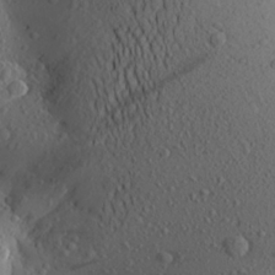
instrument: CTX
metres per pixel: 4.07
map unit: Aa
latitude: 23.8394
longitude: -145.0269
